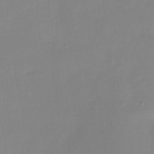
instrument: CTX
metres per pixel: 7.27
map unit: Nhe
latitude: -35.4076
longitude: -91.9906
